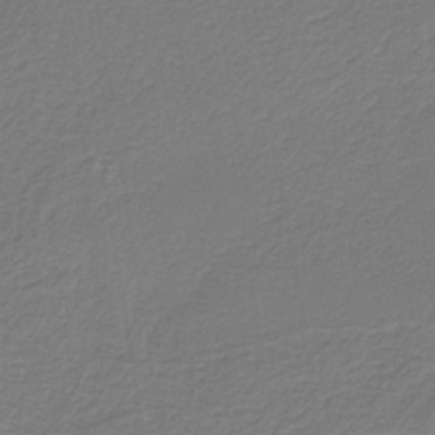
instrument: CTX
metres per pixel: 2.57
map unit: HNb
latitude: -38.6141
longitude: 53.4832
